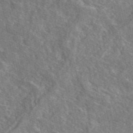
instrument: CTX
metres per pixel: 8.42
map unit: eAb
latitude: 48.6113
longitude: 112.4818
